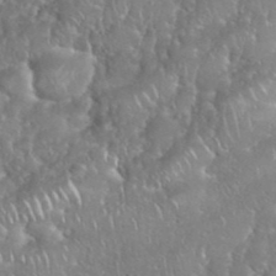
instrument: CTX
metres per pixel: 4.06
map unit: eHh
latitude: 39.5182
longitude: -57.9906
